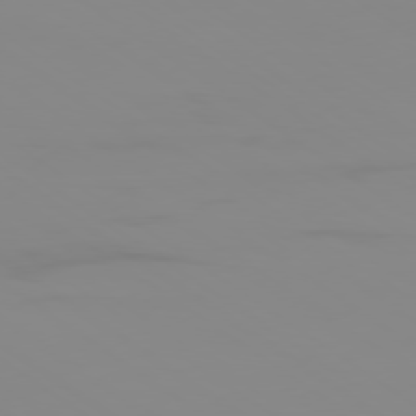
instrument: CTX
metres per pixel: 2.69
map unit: Ap
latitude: -78.8786
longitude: -79.0837
